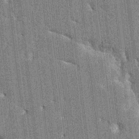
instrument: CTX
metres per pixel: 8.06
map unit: HNhu
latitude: 7.0269
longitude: -5.8394
